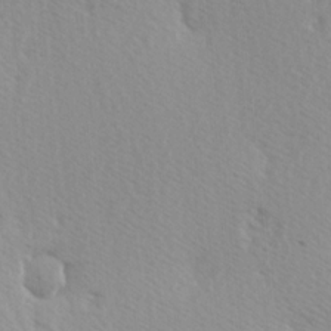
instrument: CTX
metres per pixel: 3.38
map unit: Hve
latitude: 1.8205
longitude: -124.1388
